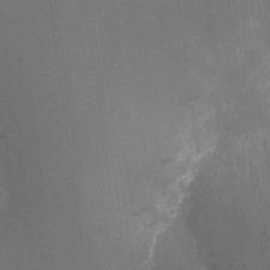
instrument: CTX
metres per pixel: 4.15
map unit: Nhu
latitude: -23.8800
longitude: -72.7625
